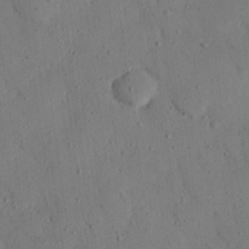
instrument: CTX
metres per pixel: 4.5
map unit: eHh
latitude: 26.3656
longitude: -80.0822
